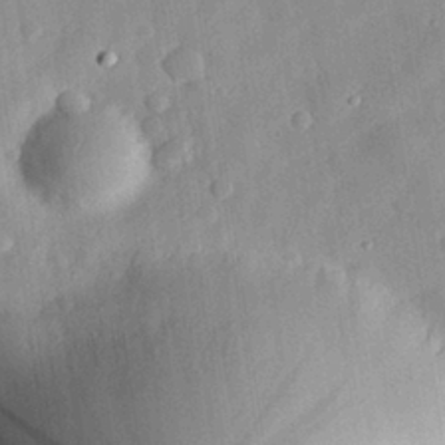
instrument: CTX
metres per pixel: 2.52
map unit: eHh
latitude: 29.7072
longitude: -74.5735
